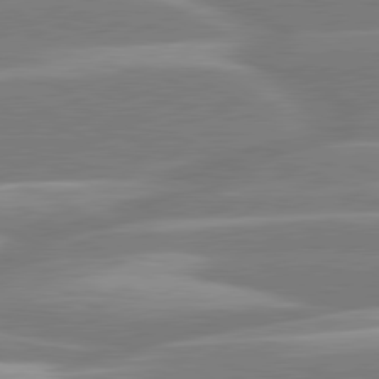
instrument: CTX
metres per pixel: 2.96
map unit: lApd
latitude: 80.6868
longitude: -128.3467
